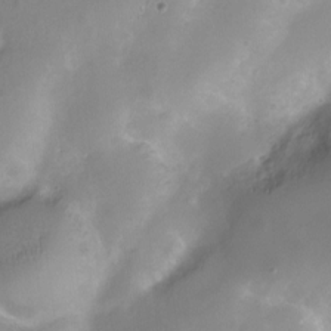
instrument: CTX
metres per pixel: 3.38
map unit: Nhu
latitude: -12.5196
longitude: -40.9513
